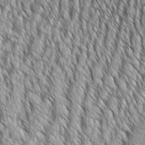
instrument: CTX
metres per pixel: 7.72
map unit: Aa
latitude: 8.5357
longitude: -129.8961
